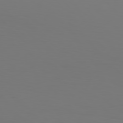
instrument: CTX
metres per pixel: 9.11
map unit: Hpe
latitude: 77.0836
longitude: -133.4426
